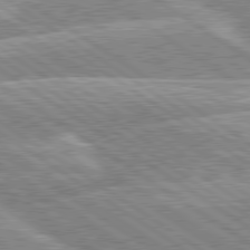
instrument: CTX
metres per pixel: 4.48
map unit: lApd
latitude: 80.0633
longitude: -129.8016
